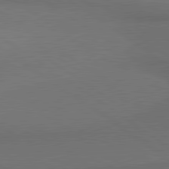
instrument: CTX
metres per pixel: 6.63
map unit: lApd
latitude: 80.8569
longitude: 161.8422
